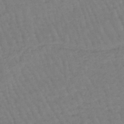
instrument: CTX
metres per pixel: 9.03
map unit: eHb
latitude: -45.9178
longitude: 80.6330
